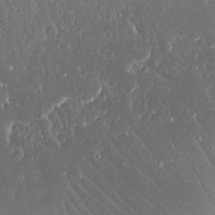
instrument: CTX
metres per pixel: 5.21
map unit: Aa
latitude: 12.9892
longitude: -126.1767
